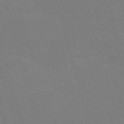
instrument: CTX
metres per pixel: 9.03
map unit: Nve
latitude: -59.3131
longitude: 62.8975
